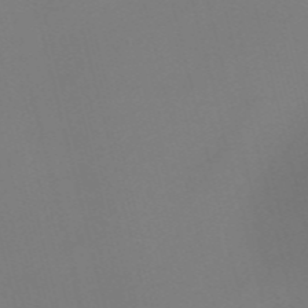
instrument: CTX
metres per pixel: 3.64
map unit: Nve
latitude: -57.3887
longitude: 53.1053
